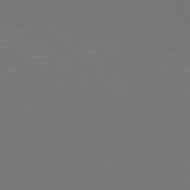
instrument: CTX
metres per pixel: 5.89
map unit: Hpe
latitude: 77.1781
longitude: -169.6505
